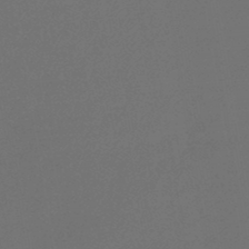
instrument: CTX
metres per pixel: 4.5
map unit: lHb
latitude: -45.9367
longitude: 59.8800
